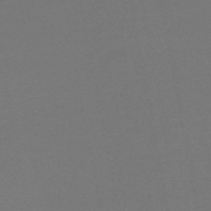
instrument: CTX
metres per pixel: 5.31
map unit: eHb
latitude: -47.3509
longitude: 88.8219
